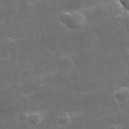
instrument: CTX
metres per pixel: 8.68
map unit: lHvf
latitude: 31.9151
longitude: -89.5183
